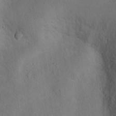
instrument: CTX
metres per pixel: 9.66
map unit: Nhu
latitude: 15.1593
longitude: -36.6113
